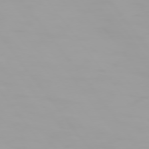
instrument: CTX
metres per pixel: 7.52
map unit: Hpe
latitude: 74.3845
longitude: -129.0269
